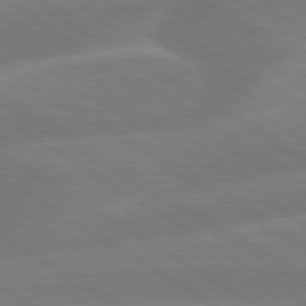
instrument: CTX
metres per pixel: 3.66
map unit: lApd
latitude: 79.7639
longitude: -143.3860
